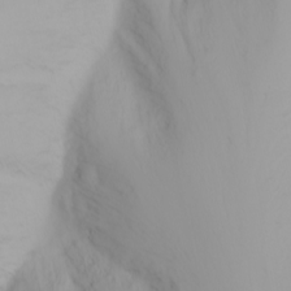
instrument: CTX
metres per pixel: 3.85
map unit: Nhu
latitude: -0.5196
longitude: -75.2537
